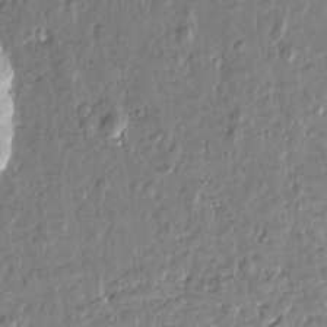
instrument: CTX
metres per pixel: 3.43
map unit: Htu
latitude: -0.2551
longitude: -178.4034
